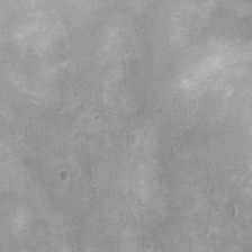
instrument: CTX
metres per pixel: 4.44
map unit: Nhu
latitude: 1.0836
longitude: -17.5371
